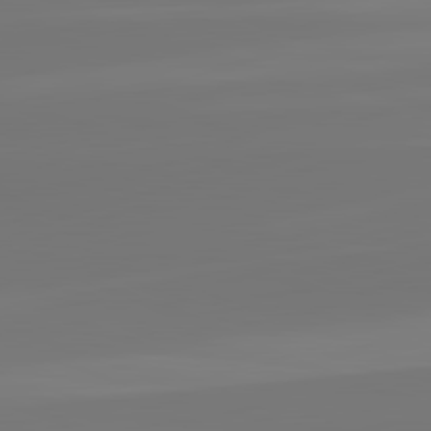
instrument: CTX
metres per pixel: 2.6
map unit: lApd
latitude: 82.5545
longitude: 155.5021
